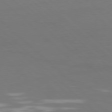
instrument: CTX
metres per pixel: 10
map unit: Hpe
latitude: 77.4615
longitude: -165.5371
